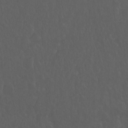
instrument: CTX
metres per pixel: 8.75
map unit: Hto
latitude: -7.9178
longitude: -45.2159
